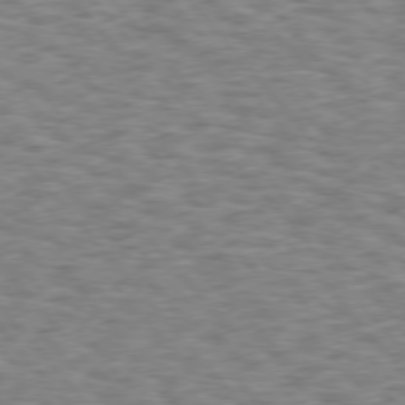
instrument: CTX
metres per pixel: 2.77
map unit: Hpe
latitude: 75.7828
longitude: -135.5371
